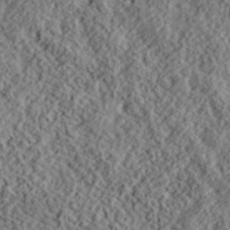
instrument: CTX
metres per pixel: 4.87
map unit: lHvf
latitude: 40.1199
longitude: -88.5168
